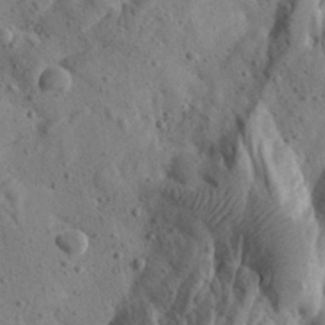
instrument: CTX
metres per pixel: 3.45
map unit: Aa
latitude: 24.7813
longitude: -144.2333
